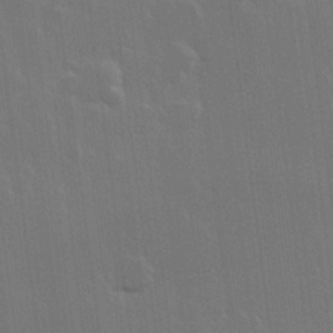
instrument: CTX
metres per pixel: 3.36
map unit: Hve
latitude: 22.8569
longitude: 147.2565
